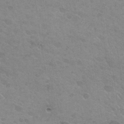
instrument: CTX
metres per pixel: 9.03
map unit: Hto
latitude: 31.9528
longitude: -47.4238
